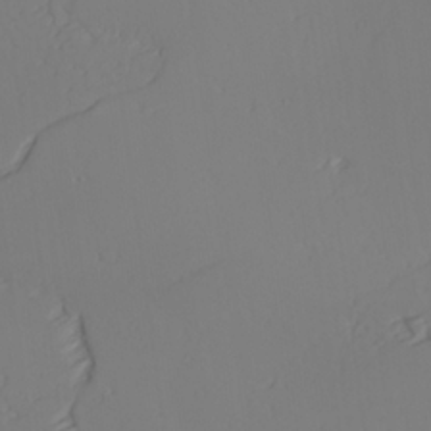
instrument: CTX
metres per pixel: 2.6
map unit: lAvf
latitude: 26.2901
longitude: -110.9892
